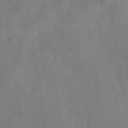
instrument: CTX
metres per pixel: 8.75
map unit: eHh
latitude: 27.0648
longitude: -76.7435
